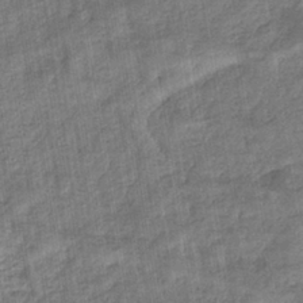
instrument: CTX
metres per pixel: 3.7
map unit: eHb
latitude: -36.9352
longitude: 79.7477
